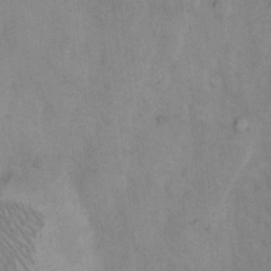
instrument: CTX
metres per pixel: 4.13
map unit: Hto
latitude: 9.4804
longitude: -59.1214
